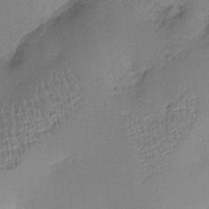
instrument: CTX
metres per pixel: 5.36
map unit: Nhu
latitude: 2.3845
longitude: -75.7261
